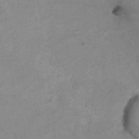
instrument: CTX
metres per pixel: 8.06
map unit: Hto
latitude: 7.4426
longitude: -35.2159
